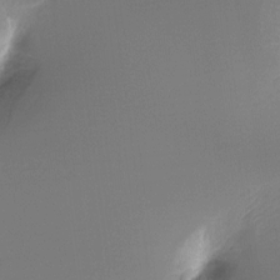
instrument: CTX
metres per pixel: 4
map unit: Ht
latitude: -16.0661
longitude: -45.5182
